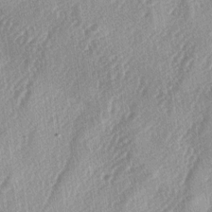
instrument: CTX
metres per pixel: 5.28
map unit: lAa
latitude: -4.4251
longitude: -126.4979
